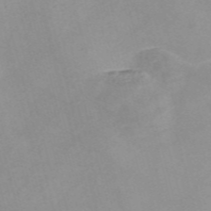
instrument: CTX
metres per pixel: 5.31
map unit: Nve
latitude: -57.1809
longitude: 59.5777
